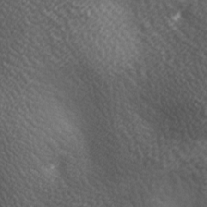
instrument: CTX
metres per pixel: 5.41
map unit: lAa
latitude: -6.2172
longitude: -121.7828
